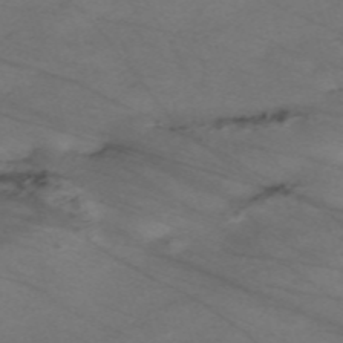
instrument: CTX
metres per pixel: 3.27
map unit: Nve
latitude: -59.4265
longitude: 61.3699
